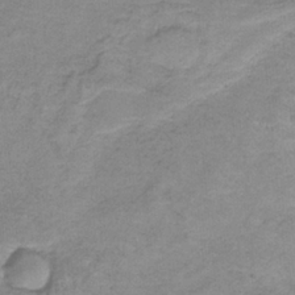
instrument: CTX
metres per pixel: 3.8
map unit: HNb
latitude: -34.2173
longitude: 58.7841
